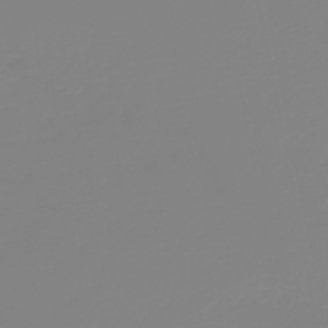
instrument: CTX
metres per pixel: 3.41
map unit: HNb
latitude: -44.6141
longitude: 51.3510
